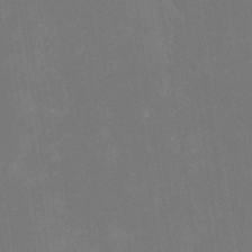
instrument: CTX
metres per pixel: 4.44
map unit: Nhe
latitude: -29.0109
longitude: -110.1578
